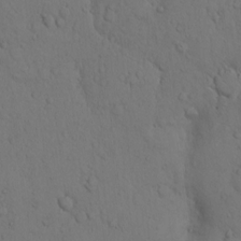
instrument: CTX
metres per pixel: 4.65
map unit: Hto
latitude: 9.4427
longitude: -57.4426
